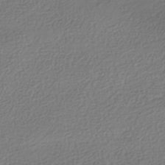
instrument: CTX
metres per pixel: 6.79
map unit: HNhu
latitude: -41.9367
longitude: 97.9367
